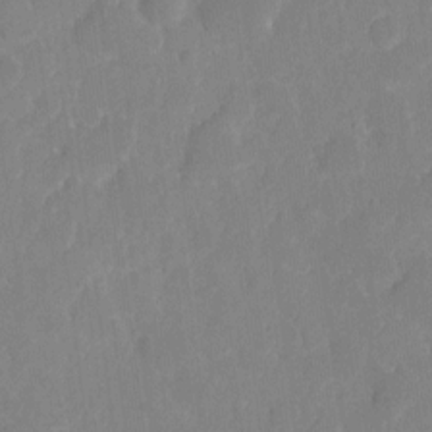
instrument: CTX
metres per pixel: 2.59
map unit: eHh
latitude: 5.6316
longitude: -66.5167
